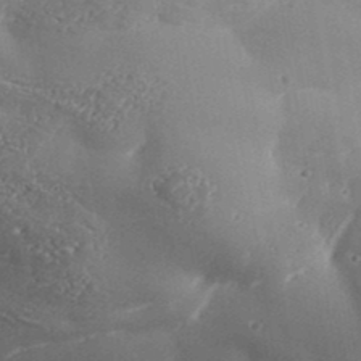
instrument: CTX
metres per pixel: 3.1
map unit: Aa
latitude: 33.6316
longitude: -134.8758
